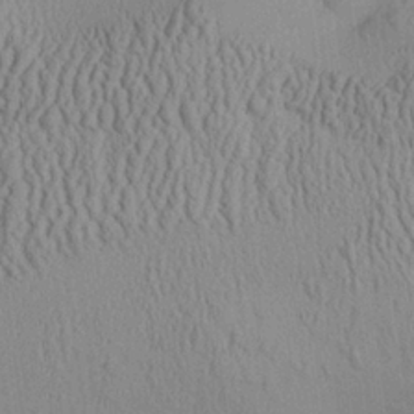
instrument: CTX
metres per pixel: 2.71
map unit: Aa
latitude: 25.5938
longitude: -134.1200
